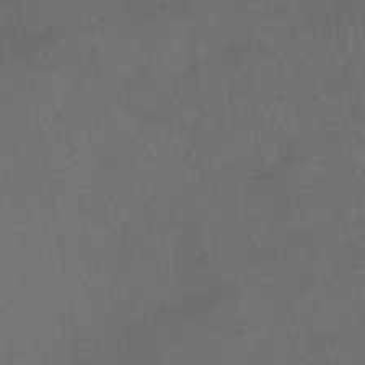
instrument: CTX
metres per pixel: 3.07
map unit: HNhu
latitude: -39.4644
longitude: 97.2754
